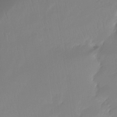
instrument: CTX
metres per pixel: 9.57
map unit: Ht
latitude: -14.4629
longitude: -51.8583
